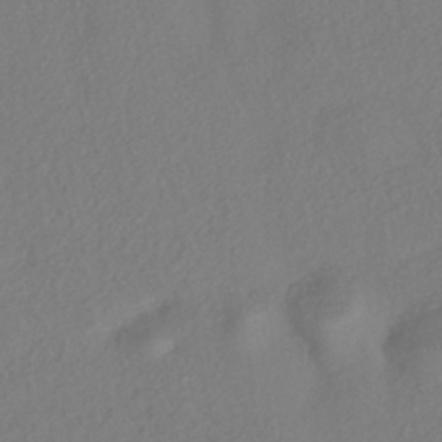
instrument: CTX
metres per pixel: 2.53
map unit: eHh
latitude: -41.8422
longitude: 118.8219
